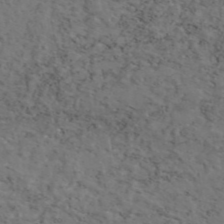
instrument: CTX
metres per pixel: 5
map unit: eAb
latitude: 46.1200
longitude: 117.1242
